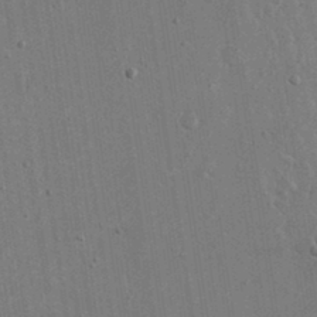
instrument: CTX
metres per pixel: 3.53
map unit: eHh
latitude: 15.3104
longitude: -68.5546
